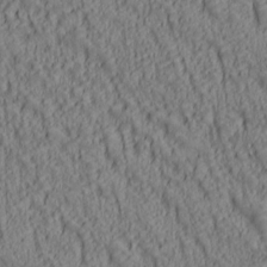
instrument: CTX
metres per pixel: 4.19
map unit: lAa
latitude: 6.8947
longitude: -116.1767
